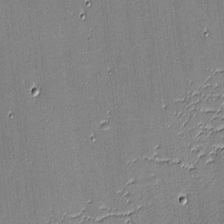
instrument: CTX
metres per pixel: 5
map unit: eHh
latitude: -4.0094
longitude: -83.2537
